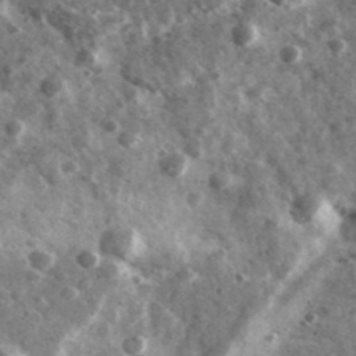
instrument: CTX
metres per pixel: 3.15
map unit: Ave
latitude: 38.3845
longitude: -107.6694
